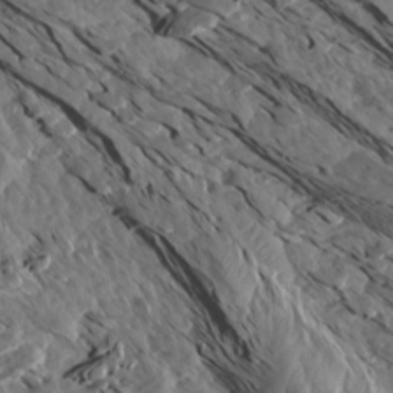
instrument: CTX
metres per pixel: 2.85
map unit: Aa
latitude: 14.1767
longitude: -140.5923
